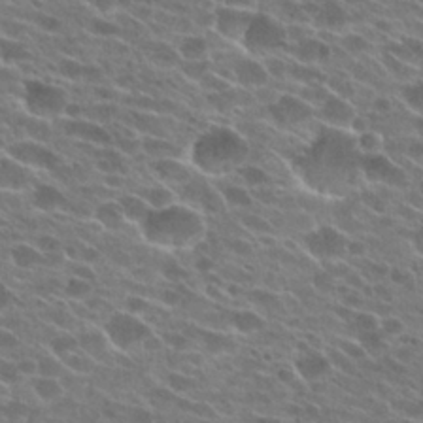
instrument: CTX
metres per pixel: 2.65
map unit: Hto
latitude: 25.6127
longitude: -42.7624
